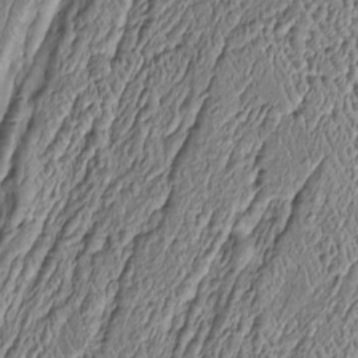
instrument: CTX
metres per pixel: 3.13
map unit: Htu
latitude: -6.3495
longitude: 156.6707
